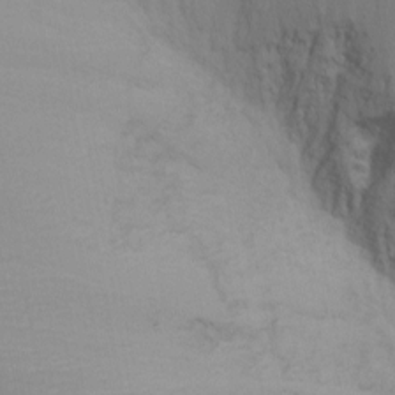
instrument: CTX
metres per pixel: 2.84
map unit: Nhu
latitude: -7.1809
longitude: -89.8962
